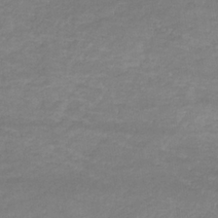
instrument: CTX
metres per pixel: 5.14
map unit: eHb
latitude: -32.4818
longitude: 68.3306
